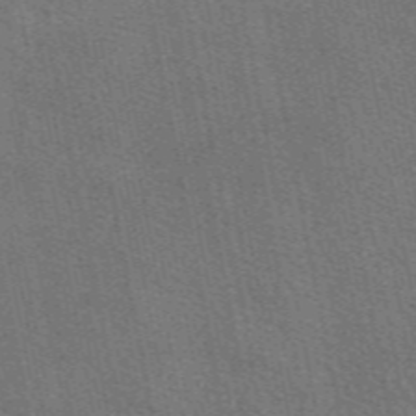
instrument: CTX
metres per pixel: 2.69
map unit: eAb
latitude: 50.3278
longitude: 120.0283
